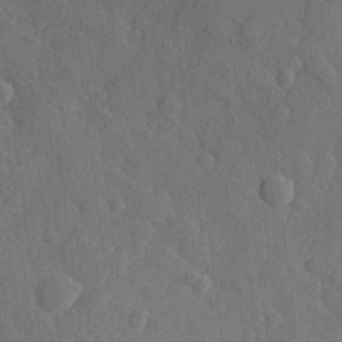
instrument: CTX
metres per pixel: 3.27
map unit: Hve
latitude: 24.7057
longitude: 149.3321
